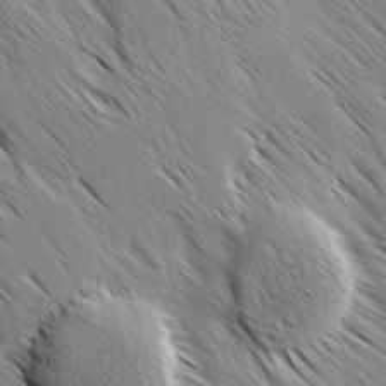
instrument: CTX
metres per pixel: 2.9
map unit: Ave
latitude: -1.2754
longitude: -112.6868
